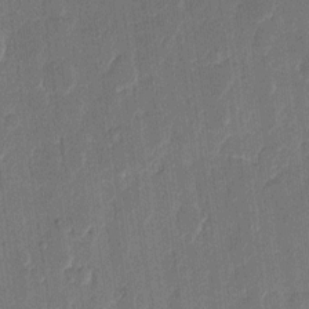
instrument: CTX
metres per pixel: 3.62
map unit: eHh
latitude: 9.8772
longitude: -68.4412
